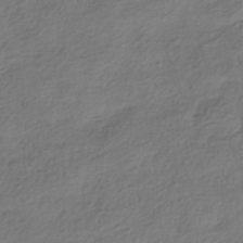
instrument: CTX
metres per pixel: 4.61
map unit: HNhu
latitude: -39.8800
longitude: 103.6911
